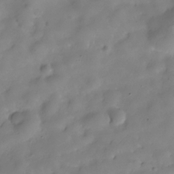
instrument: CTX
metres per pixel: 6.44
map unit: Hve
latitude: -30.9919
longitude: 94.8597
